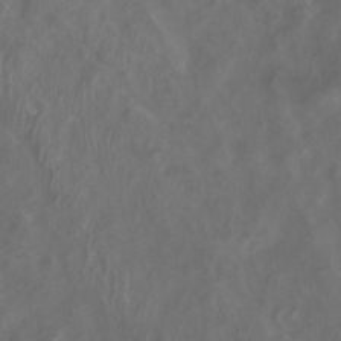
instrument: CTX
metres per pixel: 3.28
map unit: Htu
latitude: 3.4615
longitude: -20.4601
